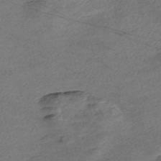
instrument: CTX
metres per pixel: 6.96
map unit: Nve
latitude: -58.0094
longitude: 54.0472
